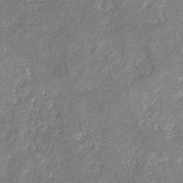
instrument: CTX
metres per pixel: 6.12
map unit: eHb
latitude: -33.8801
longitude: 73.5399
